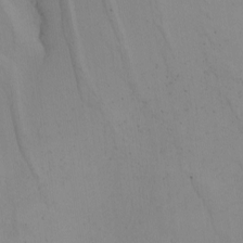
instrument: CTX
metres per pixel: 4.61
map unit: Nhu
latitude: -4.8597
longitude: -93.8961
